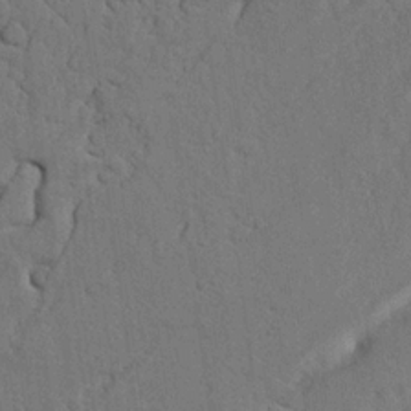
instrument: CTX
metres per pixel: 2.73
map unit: Nhu
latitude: 21.5371
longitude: -74.6302
